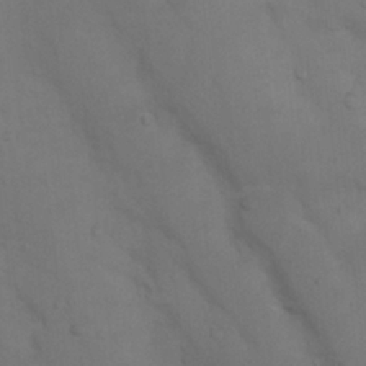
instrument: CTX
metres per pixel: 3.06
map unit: Nhu
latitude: 8.2334
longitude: -24.3089
